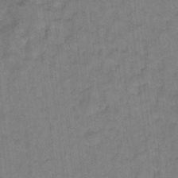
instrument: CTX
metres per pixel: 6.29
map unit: Hto
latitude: 12.7624
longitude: -36.3845
